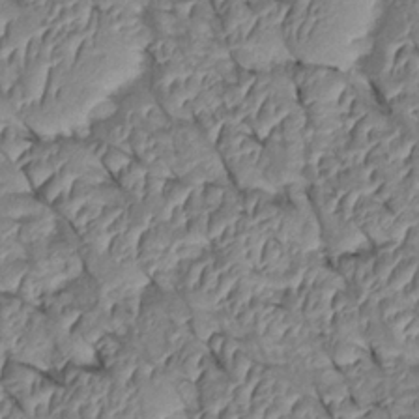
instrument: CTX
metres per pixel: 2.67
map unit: Htu
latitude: 1.4804
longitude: 147.7855
